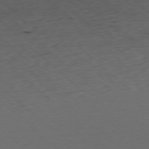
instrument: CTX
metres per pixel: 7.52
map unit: Ap
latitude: -77.8044
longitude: -91.9150
